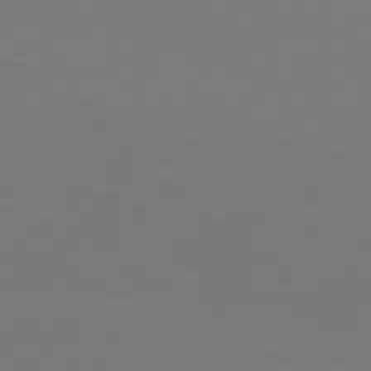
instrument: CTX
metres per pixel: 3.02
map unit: Hpe
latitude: 77.2537
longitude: -130.8380
